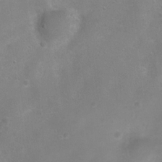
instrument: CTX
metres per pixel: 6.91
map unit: Ht
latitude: 4.4601
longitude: -20.4223
